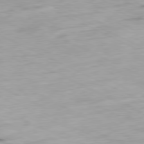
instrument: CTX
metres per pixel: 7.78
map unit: Ap
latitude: -80.1795
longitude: -67.1214
